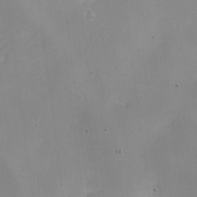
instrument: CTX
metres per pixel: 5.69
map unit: Nhe
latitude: -19.9367
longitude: 144.1795
